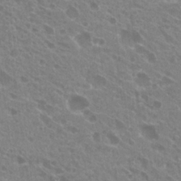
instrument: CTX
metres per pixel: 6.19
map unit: Hto
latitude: 21.2348
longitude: -34.2522
